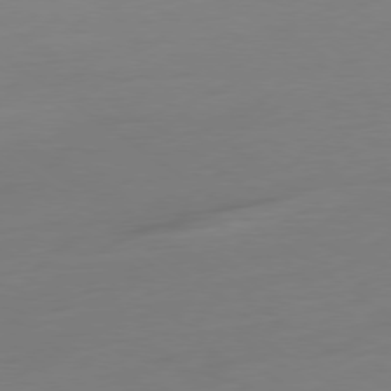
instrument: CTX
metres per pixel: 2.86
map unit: Ap
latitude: -79.0864
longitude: -65.5371
